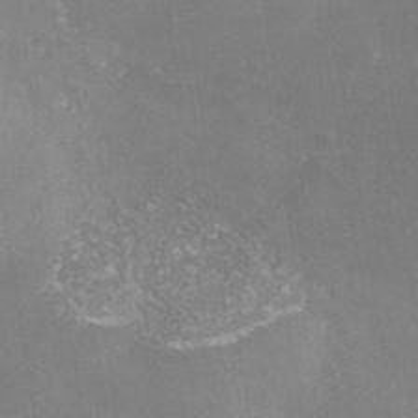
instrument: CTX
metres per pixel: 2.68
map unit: Nhe
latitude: -37.9178
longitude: -112.4223
